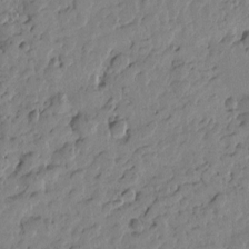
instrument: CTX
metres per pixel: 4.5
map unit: Htu
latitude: -0.1039
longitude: -177.8016
